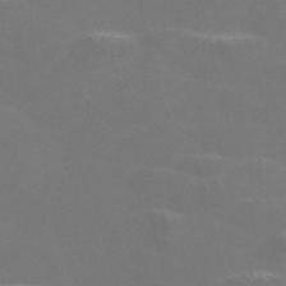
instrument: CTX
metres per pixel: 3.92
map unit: Nve
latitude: -56.9730
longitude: 52.4818
